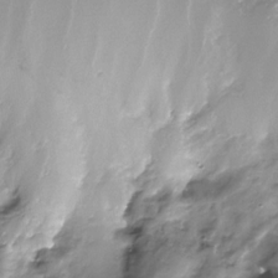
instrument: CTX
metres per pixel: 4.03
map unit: Nhe
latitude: -32.0661
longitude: -93.1214
